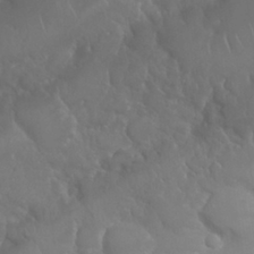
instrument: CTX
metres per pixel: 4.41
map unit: Nhu
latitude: 25.0647
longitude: -61.6694
